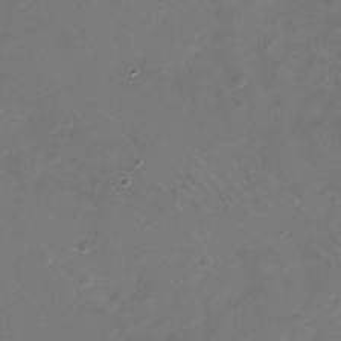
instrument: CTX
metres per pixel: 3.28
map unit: Nhe
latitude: -33.0298
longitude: -88.2712
